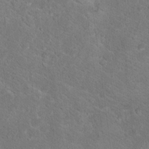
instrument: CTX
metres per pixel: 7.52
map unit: Hto
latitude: 18.1955
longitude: -37.1970
